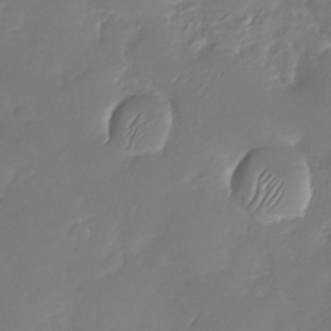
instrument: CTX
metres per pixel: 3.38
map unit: Nhu
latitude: -28.9164
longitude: -61.1025
